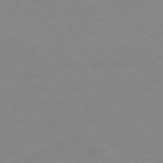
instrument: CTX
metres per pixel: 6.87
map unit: Ap
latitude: -78.2361
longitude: -98.9891
